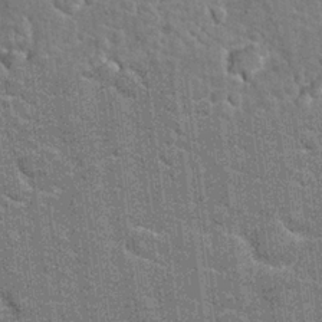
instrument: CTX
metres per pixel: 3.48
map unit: Hto
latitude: 20.7435
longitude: -48.4979
